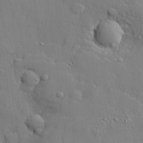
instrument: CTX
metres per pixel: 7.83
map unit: lHvf
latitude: 22.0822
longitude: 144.1228
